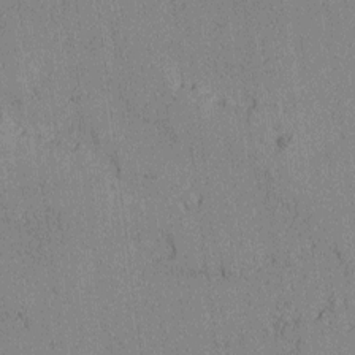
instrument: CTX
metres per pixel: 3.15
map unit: lAvf
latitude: -1.5399
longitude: -109.4237
